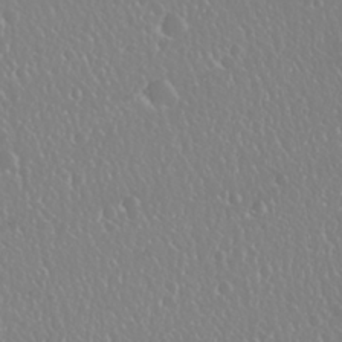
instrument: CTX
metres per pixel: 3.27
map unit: Nhu
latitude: 25.3481
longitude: -58.7246
